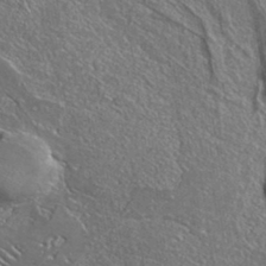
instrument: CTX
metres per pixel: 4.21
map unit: ANa
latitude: 36.6869
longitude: 14.6330
